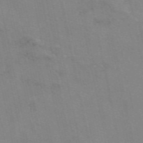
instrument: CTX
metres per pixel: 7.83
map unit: eAb
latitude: 50.2333
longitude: 106.1039
